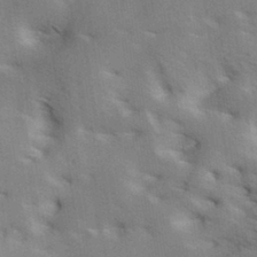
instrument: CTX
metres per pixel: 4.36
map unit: Hve
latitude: 31.9906
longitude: 148.7275
